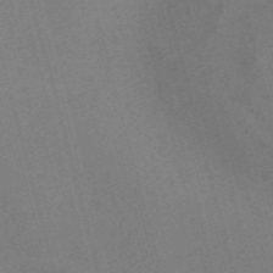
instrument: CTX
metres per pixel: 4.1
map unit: Nve
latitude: -57.8611
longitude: 55.1620
